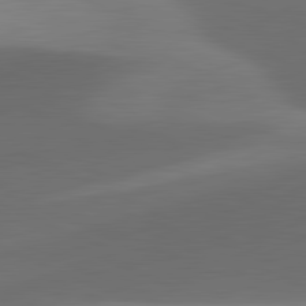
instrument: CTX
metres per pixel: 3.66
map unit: lApd
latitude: 81.6505
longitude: 130.7463
